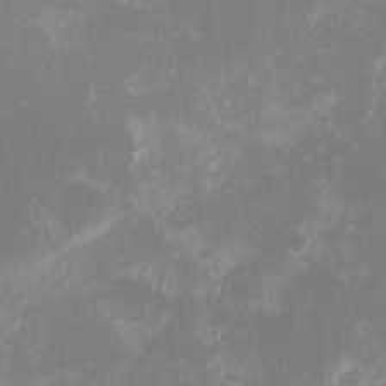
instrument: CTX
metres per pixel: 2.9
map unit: eHh
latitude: -1.3699
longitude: -84.7057
